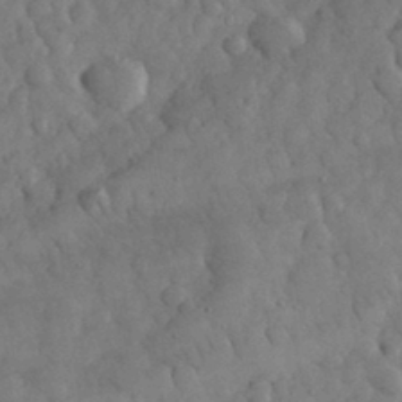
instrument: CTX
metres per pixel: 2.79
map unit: eHh
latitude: 32.7057
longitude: -68.9136
